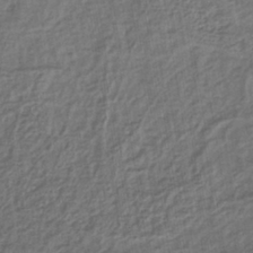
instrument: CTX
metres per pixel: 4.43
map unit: lHb
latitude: -39.5399
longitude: 61.8422
